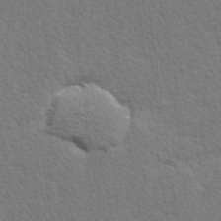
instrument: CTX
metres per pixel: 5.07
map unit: Hve
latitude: 26.9325
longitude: -94.0255
